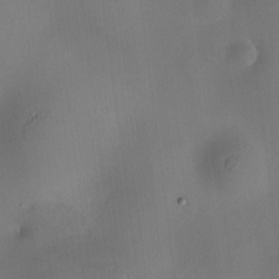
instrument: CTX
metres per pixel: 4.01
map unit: HNhu
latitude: 9.8206
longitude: 10.0472
